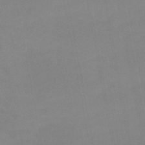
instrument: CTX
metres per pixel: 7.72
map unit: HNb
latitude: -48.8408
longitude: -47.5371
